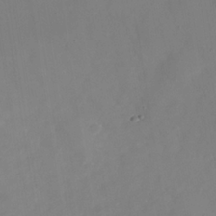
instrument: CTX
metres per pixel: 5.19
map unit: Nhe
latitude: -37.3509
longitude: -86.8002
